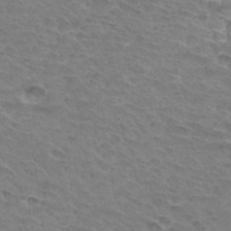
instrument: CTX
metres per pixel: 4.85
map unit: Hto
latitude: 32.9892
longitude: -45.5182
